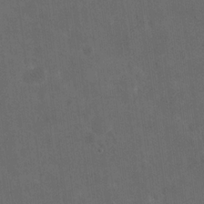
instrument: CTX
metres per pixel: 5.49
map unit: eHh
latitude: 19.6882
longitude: -65.4993
